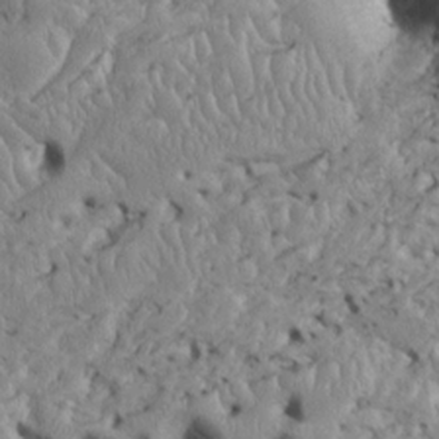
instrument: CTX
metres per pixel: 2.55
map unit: Htu
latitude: -6.3684
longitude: 153.7477
